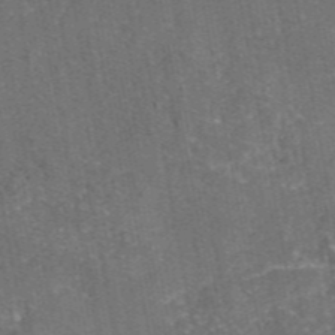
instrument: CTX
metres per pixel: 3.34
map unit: eAb
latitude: 46.1956
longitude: 107.3132
